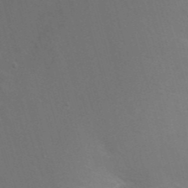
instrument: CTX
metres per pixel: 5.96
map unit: Ht
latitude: -3.4832
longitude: -26.7435
